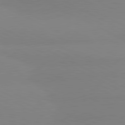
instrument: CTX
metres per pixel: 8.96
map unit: lApd
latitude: 80.8947
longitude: 179.2943
